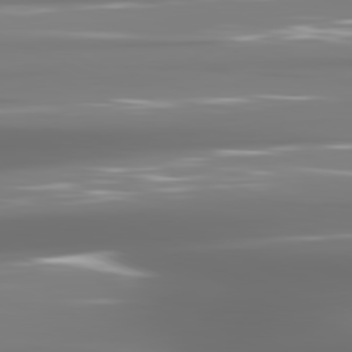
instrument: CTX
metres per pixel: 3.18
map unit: lApd
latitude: 81.2726
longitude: -137.6127
